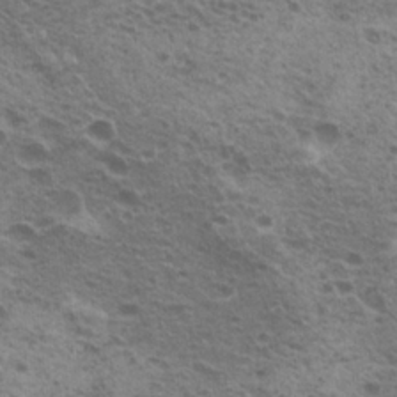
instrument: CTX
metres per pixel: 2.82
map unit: Hto
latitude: 20.4412
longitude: -31.6694
